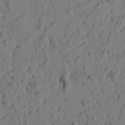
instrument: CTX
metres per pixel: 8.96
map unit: eHh
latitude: -1.1243
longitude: 17.2943
